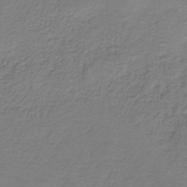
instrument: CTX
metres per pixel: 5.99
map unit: HNb
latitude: -35.6722
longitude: 53.5777
